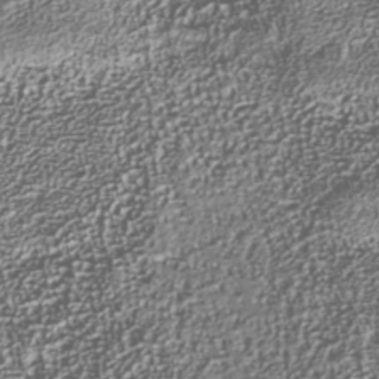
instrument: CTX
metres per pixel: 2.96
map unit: Nhu
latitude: -40.9353
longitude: -85.9150
